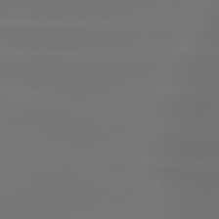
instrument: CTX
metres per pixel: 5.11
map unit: lApd
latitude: 79.9528
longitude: -137.2348
